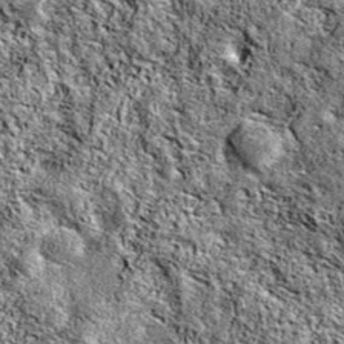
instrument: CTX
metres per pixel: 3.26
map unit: eAb
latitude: 38.1767
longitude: 110.9353
